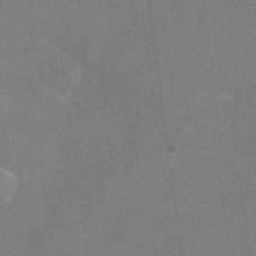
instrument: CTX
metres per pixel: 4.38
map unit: Hve
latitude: -31.4076
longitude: 95.5210
